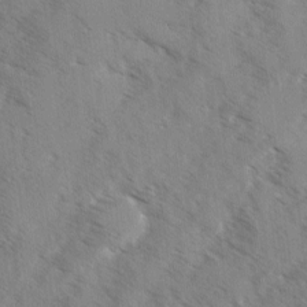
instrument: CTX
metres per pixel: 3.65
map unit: Ave
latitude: 0.6868
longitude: -110.6869
